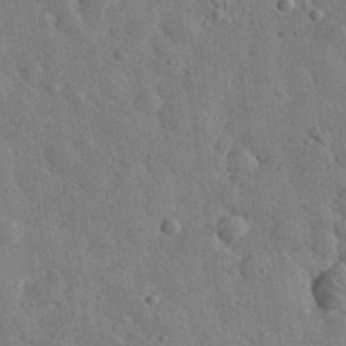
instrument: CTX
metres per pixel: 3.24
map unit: eHh
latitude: 32.3467
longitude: -77.8961
